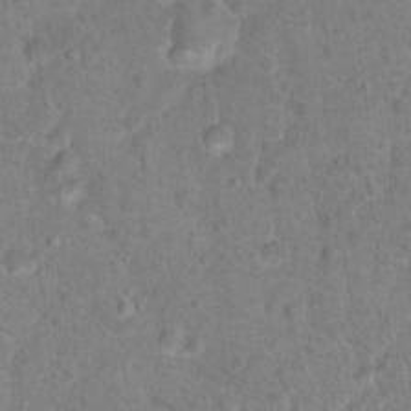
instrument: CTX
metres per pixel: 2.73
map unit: Hto
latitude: 17.0836
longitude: -41.6315
